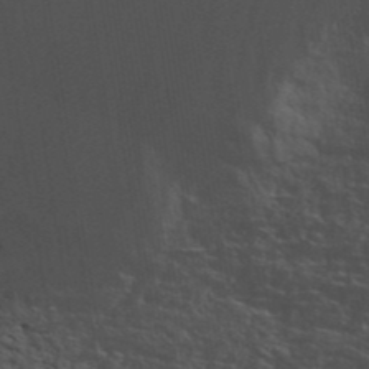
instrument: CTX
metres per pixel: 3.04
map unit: ANa
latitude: 42.1389
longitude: 49.9178
